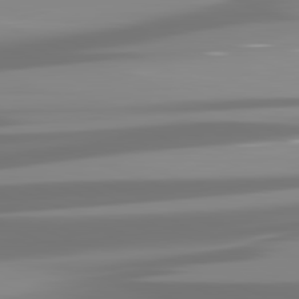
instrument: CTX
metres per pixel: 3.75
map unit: lApd
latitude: 81.8583
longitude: -138.2522
